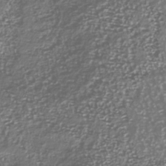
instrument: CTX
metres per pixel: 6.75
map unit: Nhu
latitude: -40.3306
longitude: -82.4601
